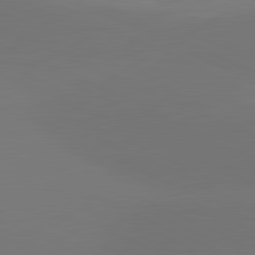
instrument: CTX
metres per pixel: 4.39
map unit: lApd
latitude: 81.7450
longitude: -164.3467
